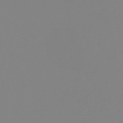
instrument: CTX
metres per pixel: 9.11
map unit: eHb
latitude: -49.5022
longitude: 85.1053
